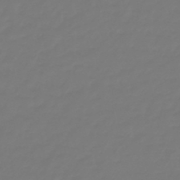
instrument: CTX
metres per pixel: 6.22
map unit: eHb
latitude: -46.5573
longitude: 81.4077
